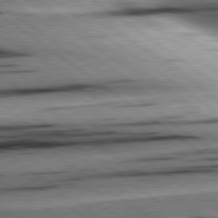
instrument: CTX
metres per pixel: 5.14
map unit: Hpe
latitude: 79.0081
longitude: -154.9514
